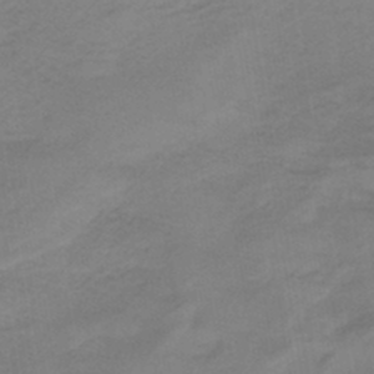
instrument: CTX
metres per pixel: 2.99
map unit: lHb
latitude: -41.9367
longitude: 64.0283
